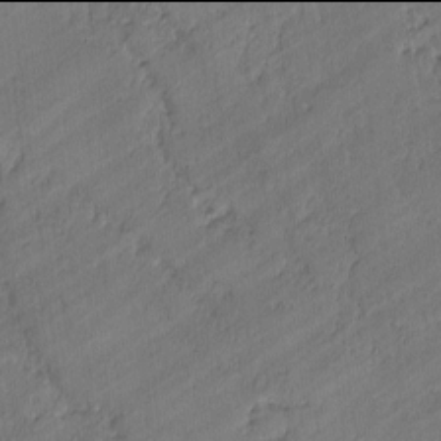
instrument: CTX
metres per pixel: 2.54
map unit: lAvf
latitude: -2.0094
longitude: -105.7261
